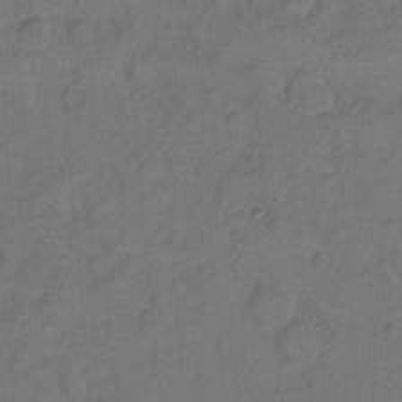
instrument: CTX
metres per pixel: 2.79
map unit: Hto
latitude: 7.8394
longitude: -61.4804
